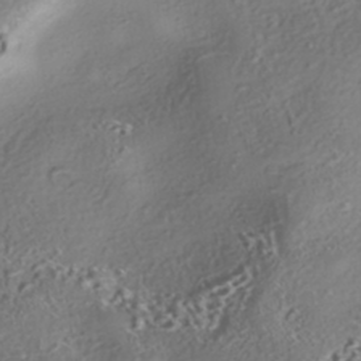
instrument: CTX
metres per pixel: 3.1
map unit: eHh
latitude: -42.6518
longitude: 121.2943
